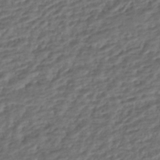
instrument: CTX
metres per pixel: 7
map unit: ANa
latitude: -43.2564
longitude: 108.6896
